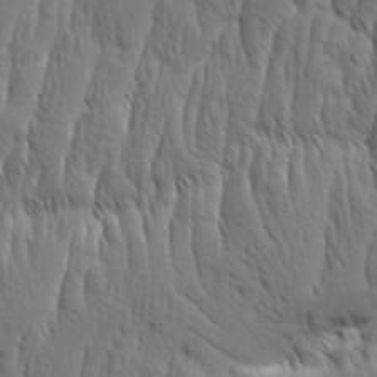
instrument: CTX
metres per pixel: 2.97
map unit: Aa
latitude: 8.2901
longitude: -130.2334
